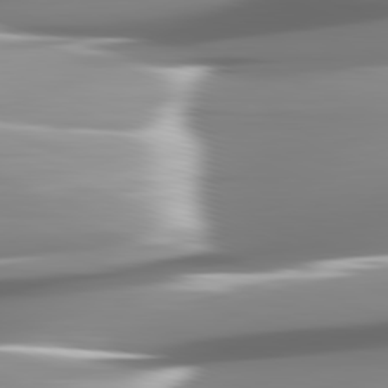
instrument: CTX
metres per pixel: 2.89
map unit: lApd
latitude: 82.0255
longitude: -149.0081
